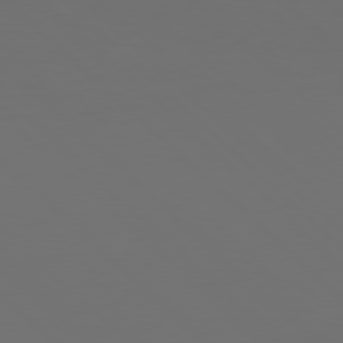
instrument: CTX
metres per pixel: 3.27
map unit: Hpe
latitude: 77.6127
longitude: -168.2334
